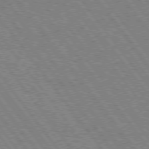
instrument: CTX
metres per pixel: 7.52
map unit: Hpe
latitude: 75.4615
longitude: -149.2348
